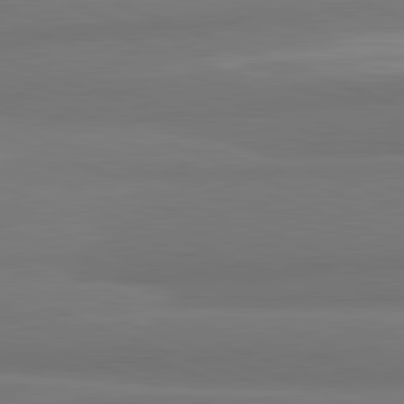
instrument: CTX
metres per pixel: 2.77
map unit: lApd
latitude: 82.1199
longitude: 176.3117
